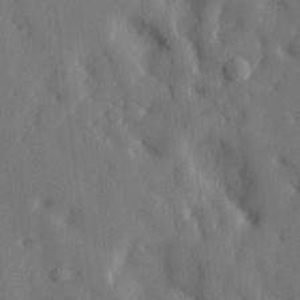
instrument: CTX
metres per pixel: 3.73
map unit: lHvf
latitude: 23.7072
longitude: 143.1431
